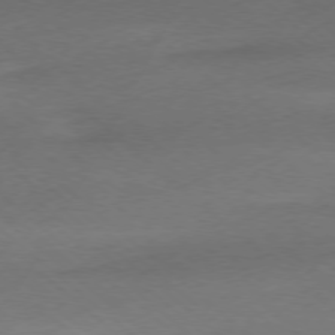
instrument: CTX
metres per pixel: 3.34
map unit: Ap
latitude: -78.0283
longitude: -69.3482
